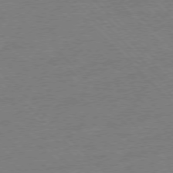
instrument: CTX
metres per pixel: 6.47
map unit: Ap
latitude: -77.5021
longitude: -94.9892
